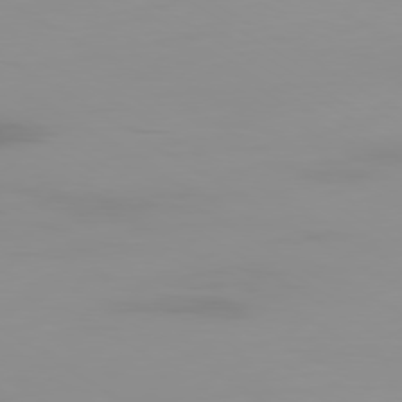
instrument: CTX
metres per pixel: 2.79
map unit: Ap
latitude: -79.7288
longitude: -78.2712
